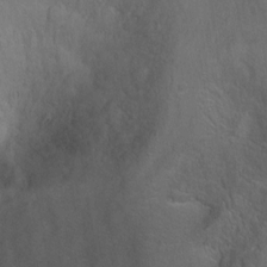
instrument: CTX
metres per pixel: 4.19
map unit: Ht
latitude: 0.0822
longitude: -45.3859
